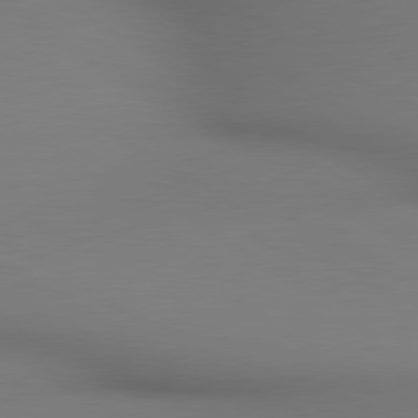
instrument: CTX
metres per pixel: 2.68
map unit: lApd
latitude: 80.3656
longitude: 133.8045
